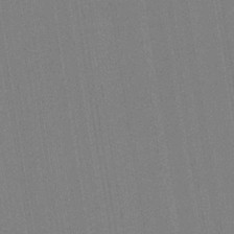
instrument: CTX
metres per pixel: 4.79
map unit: HNb
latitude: -34.6329
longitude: 54.9164
